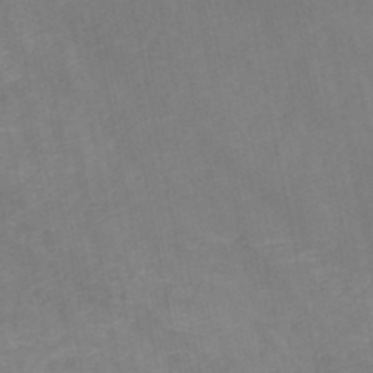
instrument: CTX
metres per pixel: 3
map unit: HNb
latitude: -48.5007
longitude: 57.4265
